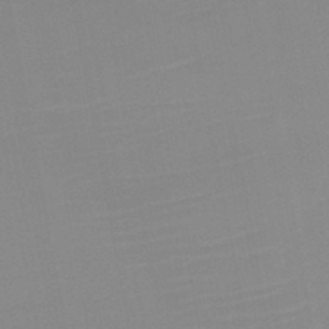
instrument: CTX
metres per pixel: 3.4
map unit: HNb
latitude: -45.5399
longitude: -44.3278
